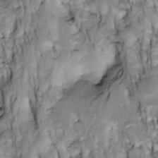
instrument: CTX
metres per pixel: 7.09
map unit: Htu
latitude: -4.0472
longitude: 150.3495
